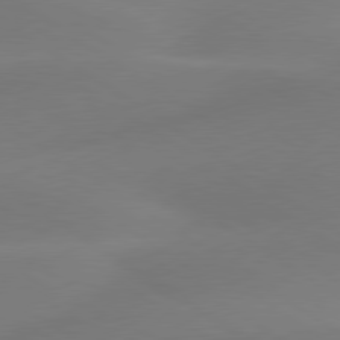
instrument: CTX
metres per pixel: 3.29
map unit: lApd
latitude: 79.8206
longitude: -90.8569
